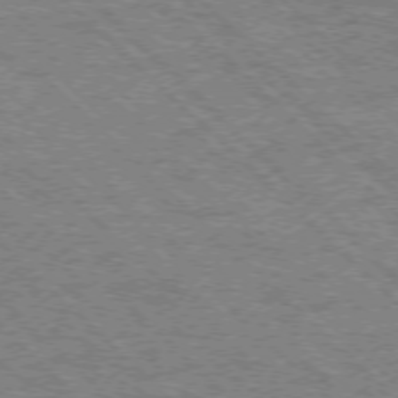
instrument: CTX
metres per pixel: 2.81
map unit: Ap
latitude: -76.0472
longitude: -80.1578
